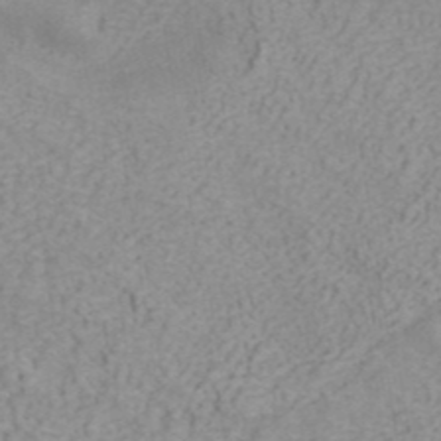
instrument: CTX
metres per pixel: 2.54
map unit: ANa
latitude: 41.0647
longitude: 15.5399
